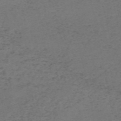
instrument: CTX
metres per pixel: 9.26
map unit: HNb
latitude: -55.7856
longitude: -43.8583
